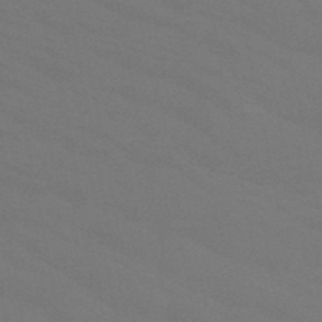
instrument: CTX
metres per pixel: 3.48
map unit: HNb
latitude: -48.4818
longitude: -49.5938
